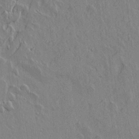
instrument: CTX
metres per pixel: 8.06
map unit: lAvf
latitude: 14.4979
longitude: -125.6316
